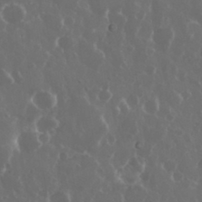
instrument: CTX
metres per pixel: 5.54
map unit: eHh
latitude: 33.7639
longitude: -58.9136
